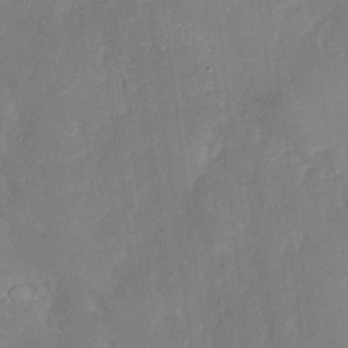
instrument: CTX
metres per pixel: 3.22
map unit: Nhu
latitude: -26.8030
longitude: -57.8394
